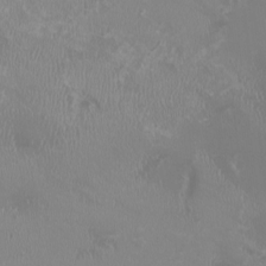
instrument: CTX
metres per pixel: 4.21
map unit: HNhu
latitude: -2.7652
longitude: -6.6868
